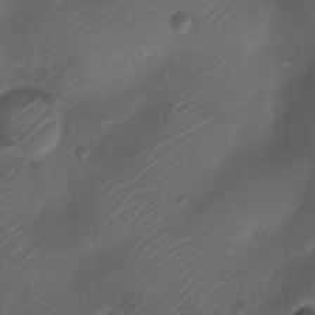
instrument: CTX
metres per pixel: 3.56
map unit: Nhu
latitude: 6.5924
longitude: -22.3845
